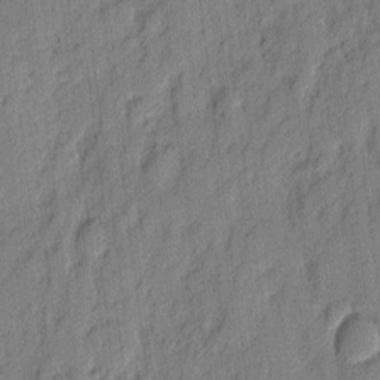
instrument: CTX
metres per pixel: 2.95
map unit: eHh
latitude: 4.0255
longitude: -77.1592
